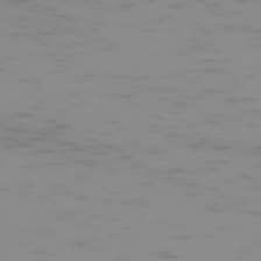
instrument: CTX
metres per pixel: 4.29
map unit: Hpe
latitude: -74.0283
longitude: 6.8975
